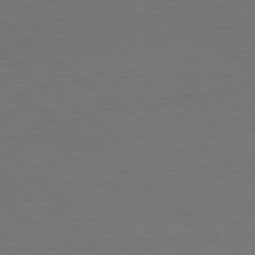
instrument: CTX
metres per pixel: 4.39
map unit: Ap
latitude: -79.2376
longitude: -56.2333
